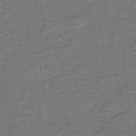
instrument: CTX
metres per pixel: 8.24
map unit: lHb
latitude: -39.8045
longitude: 58.5384
